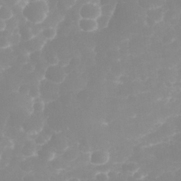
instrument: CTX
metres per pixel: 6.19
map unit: eHh
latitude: 31.8206
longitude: -63.0270
